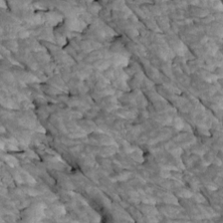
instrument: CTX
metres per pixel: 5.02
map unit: Htu
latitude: 1.4804
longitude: 143.9178
